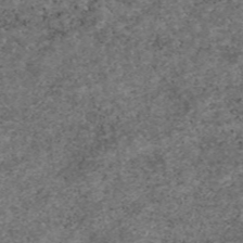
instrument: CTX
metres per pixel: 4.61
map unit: eAb
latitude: 46.6869
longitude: 118.1417
